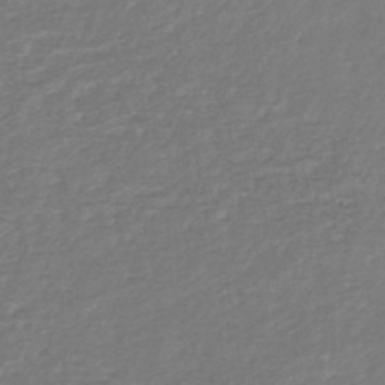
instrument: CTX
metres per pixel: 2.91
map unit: lHb
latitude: -45.8233
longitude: 60.3495
